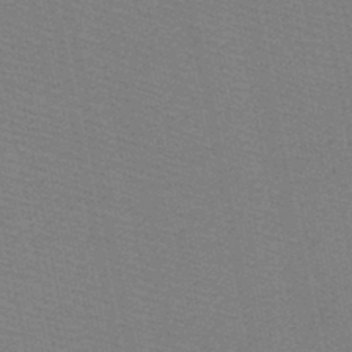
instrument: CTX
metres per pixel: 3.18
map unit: HNb
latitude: -48.8030
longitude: -41.2725
